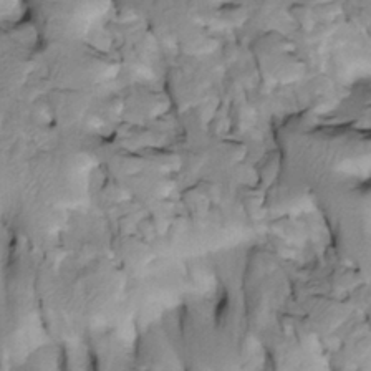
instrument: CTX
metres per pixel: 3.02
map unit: Htu
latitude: -4.1983
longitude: 150.3117
